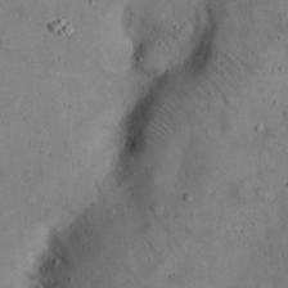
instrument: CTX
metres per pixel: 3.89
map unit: eHh
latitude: 20.7813
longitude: -61.2915
